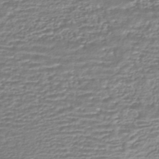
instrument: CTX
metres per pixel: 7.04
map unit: HNhu
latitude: -44.0094
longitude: 98.8408
